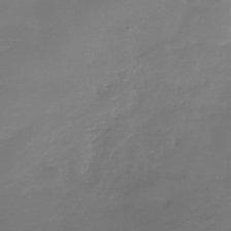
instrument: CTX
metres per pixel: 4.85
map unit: Nhe
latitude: -36.0661
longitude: -92.4412
